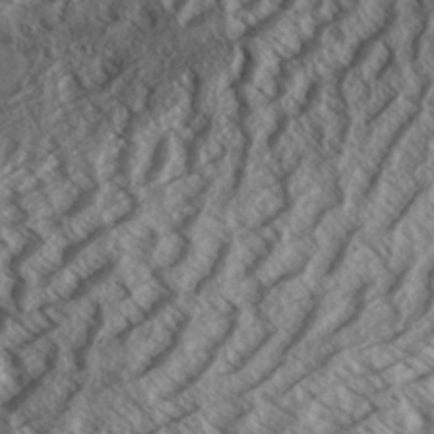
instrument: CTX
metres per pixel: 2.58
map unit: Aa
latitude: 33.4804
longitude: -139.1214
